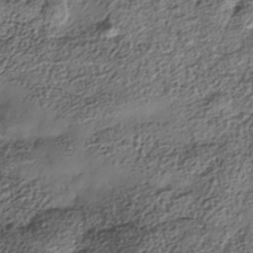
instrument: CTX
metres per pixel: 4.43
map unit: Nhe
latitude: -38.5007
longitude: -148.1578
